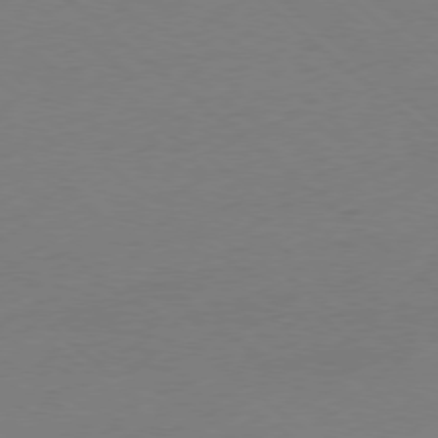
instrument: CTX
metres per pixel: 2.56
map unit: Ap
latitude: -78.7652
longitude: -57.1781
